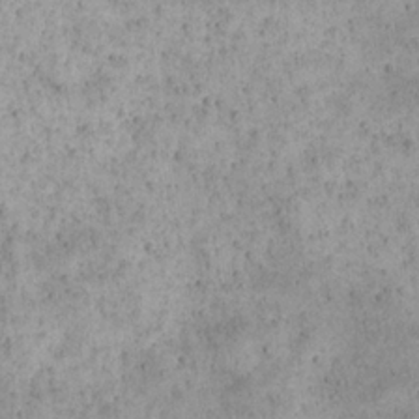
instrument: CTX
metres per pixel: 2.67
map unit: Nhu
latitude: 23.1781
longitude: -66.9135
